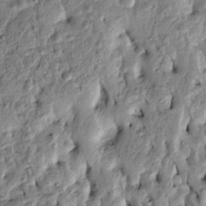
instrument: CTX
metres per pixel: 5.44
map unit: Htu
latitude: -3.4265
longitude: 156.4629
